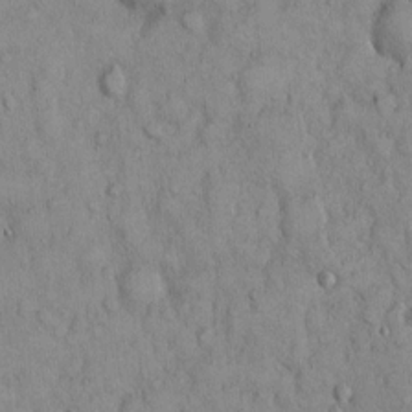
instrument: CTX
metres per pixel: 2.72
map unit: Hto
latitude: 12.5546
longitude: -58.0444
